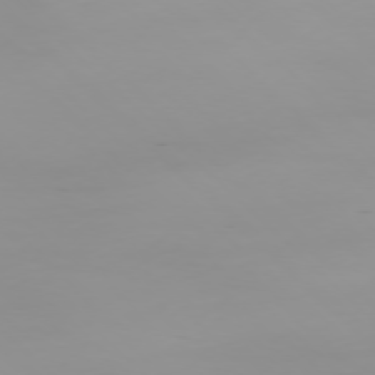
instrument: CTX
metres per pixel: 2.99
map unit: Ap
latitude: -77.4265
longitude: -81.9717
